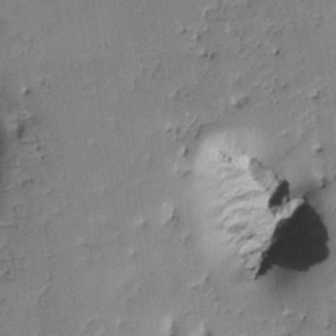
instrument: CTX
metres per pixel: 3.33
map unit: Htu
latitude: 0.1389
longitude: 172.8030
